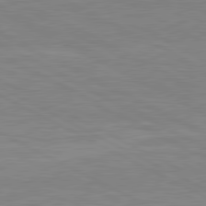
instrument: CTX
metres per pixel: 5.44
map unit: lApd
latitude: 80.7057
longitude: 170.3873
